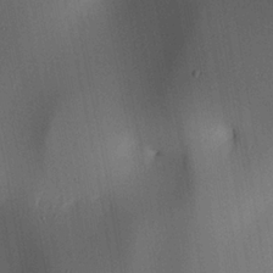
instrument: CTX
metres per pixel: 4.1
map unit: lAa
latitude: 4.5924
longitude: -111.9717
